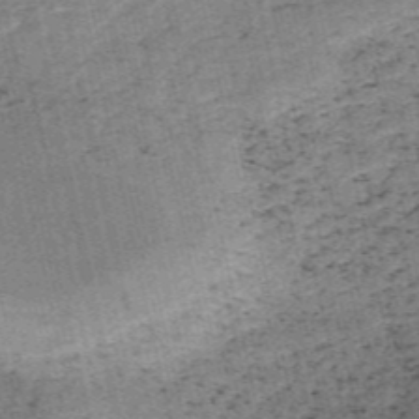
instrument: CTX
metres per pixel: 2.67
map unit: HNb
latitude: -54.4629
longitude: -47.2348
